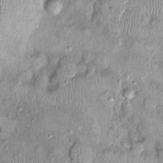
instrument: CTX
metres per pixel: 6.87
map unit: Nhu
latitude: 0.1577
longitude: -15.5183
